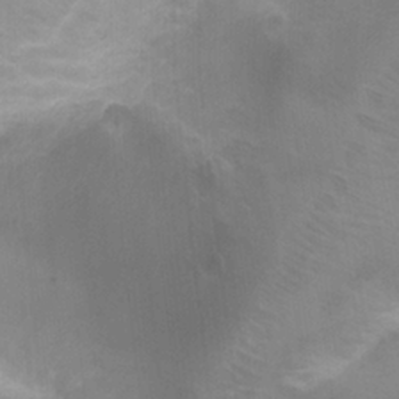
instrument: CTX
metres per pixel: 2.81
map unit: Nhu
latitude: -0.4629
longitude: -16.8947
